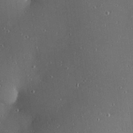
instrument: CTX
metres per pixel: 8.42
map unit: Hve
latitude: 28.2522
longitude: -91.0836
